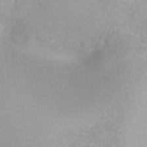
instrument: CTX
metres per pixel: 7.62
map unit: Ht
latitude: -8.1417
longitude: -35.5938
